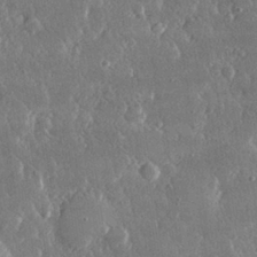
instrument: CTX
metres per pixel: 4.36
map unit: lHvf
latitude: 30.5168
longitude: -92.4979
